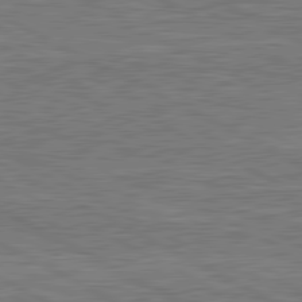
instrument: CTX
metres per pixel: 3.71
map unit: lApd
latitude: 80.8947
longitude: -171.9150
